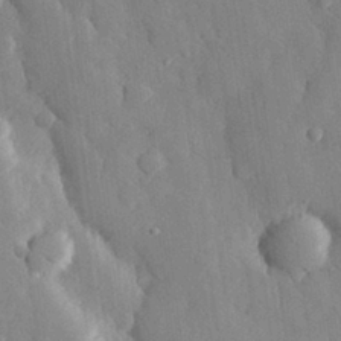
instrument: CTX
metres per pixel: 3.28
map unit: eHh
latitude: 29.4237
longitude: -79.4049
